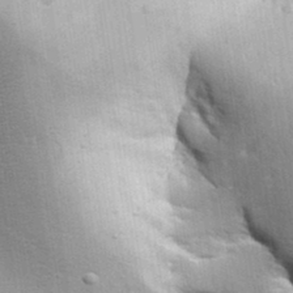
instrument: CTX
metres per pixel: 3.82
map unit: Aa
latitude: 32.9514
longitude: -144.1955
